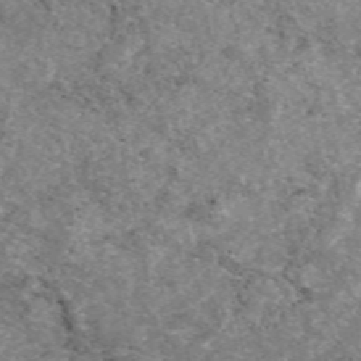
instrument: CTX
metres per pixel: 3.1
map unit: eAb
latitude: 49.6883
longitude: 112.2173
